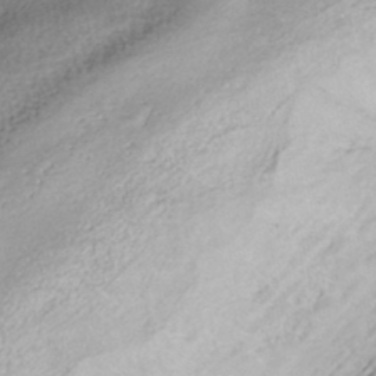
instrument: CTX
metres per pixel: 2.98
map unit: HNhu
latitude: -41.8800
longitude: 105.8233
